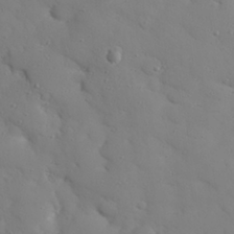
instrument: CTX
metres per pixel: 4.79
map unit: eHh
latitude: 27.9717
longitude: -75.3671
